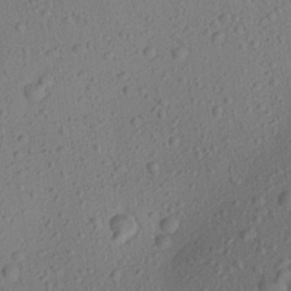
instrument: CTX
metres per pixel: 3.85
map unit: Aa
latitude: 23.0080
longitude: -143.4616
